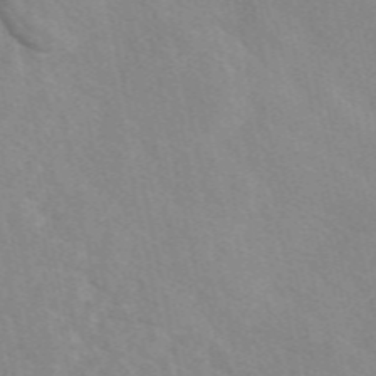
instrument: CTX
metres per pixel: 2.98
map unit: eAb
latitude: 49.8772
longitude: 117.9745
